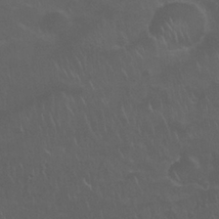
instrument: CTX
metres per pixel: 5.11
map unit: Nhu
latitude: 25.9906
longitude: -52.8947
